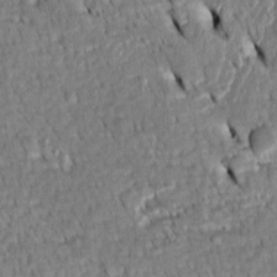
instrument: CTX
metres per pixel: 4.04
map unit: Htu
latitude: -5.1809
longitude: 153.5210
